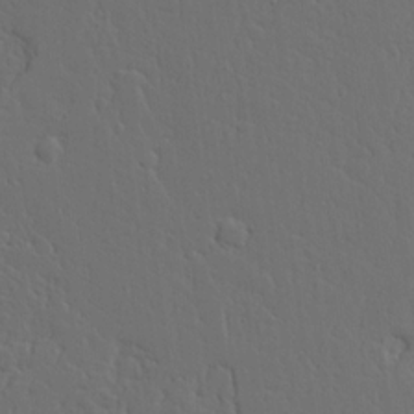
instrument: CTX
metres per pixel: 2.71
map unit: Aa
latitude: 18.2522
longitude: -124.8002
